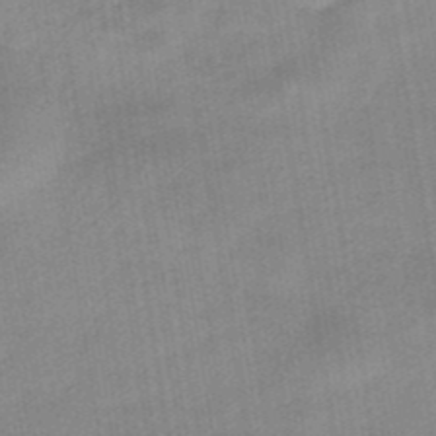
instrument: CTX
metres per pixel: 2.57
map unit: eHb
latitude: -39.4077
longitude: 82.7652
